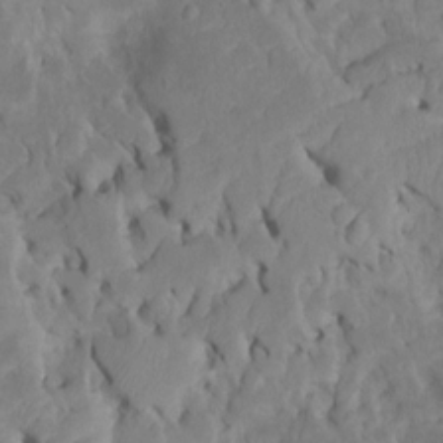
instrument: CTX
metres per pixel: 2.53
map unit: Htu
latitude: -7.1809
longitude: 145.1620
